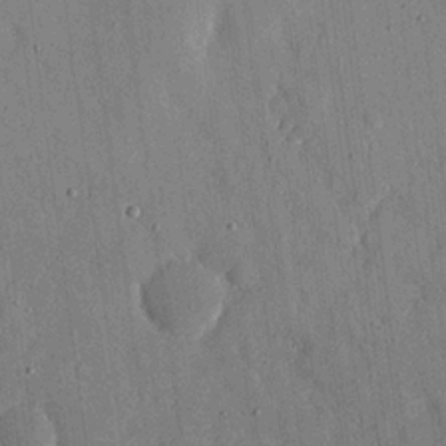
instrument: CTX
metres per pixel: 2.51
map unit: eHh
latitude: 18.5356
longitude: -69.9339
